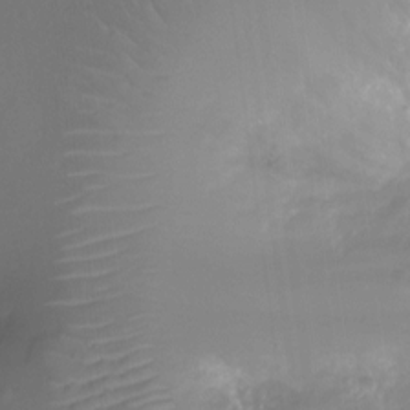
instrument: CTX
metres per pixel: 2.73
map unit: Ht
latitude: -12.1606
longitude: -43.8961
